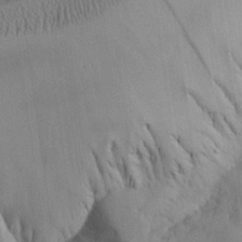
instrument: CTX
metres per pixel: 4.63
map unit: Aa
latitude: 25.1592
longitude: -128.7813
